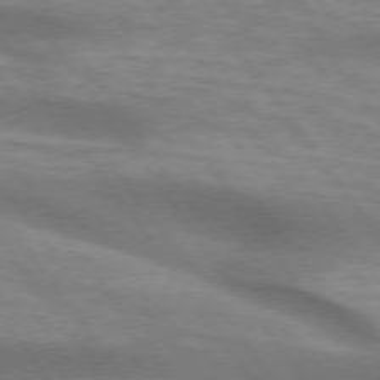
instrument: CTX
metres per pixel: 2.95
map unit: lApd
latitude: 74.4790
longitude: -49.8583
